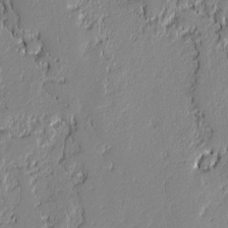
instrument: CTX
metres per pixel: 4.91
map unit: lAvf
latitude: -0.2362
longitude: -108.4223
